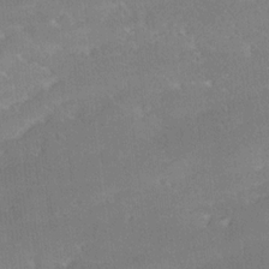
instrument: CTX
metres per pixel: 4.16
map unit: Ave
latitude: 18.0633
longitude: -137.3482
